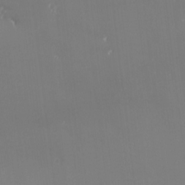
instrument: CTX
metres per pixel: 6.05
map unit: eHh
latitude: -4.7085
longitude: 19.7478
